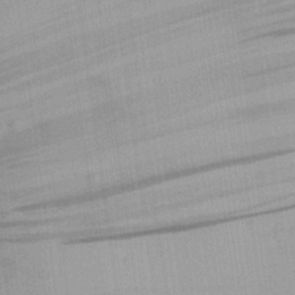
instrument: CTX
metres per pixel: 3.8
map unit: Aa
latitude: 27.2726
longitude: -134.5734
